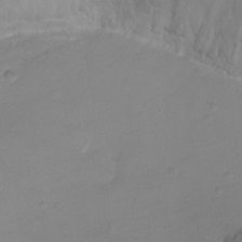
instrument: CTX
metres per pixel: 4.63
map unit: Ht
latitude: -2.4817
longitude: -18.8191
